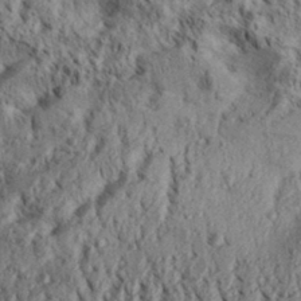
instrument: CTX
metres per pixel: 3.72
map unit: Aa
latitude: 31.8017
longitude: -136.7624
